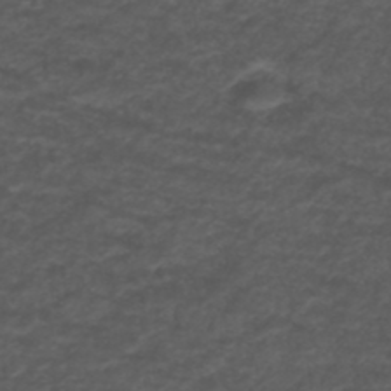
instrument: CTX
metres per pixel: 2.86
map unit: ANa
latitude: 39.4426
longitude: 23.4832
